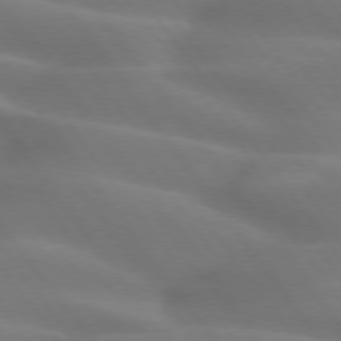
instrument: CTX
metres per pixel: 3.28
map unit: lApd
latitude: 75.0458
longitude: -59.8017
